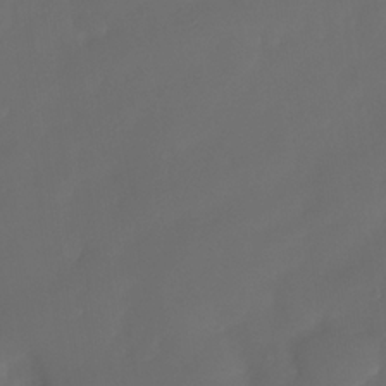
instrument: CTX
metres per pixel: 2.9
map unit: Nhe
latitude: -34.1795
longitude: -145.2726
